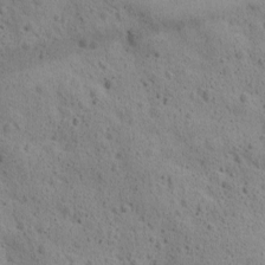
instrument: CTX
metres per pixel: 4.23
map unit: Ave
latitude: 11.5749
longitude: -105.8773
